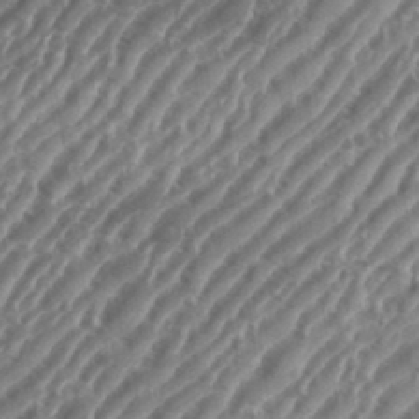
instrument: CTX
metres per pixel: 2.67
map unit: eHh
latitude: 35.9906
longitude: -134.7435
